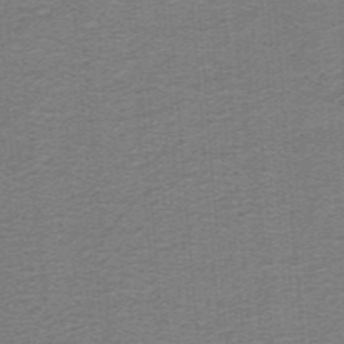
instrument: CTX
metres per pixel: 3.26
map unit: lHb
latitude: -41.2943
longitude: 54.2362
